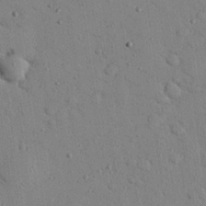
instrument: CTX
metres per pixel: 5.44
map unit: eHh
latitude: 25.8016
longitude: -76.9513
